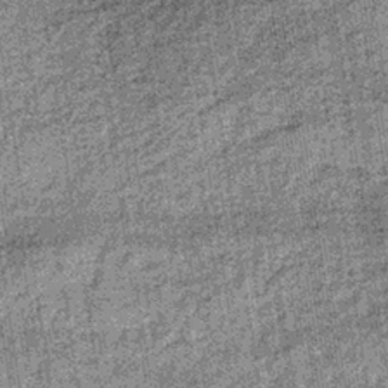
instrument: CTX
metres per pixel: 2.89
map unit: lHb
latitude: -36.1227
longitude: 64.5196
